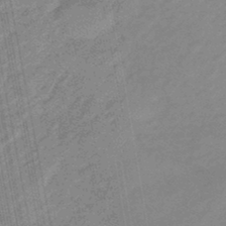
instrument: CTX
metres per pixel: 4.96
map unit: eHb
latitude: -45.1620
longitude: 89.3132
